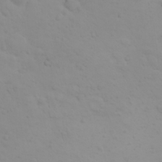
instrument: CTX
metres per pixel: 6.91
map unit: HNhu
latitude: 6.7813
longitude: 14.2740
